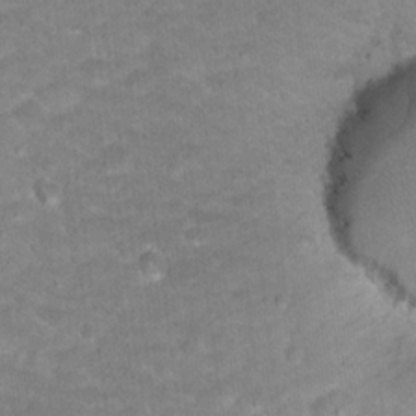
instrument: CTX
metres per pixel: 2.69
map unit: Hto
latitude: 17.8583
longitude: -35.7071
